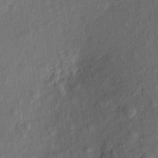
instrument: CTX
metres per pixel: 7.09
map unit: eHh
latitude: 5.3293
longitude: -73.2915
